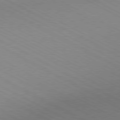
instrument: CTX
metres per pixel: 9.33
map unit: Hpe
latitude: -80.8408
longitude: 13.9367
